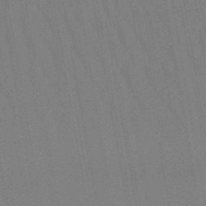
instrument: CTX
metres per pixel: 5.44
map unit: lHb
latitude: -48.7086
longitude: 73.5588
